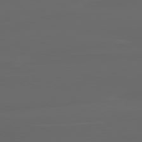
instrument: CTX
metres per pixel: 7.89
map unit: lApd
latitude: 80.4412
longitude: -117.3671
